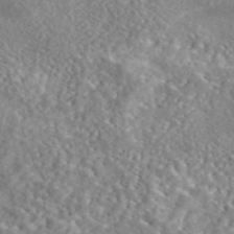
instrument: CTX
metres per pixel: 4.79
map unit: eAb
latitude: 45.2348
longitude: 128.3306
